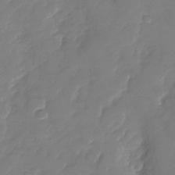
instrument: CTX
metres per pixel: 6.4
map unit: Nhu
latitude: -26.9919
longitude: -62.0444
